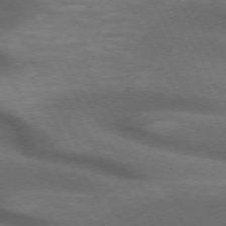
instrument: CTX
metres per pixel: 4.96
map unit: lApd
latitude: 72.4979
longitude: -50.6112
